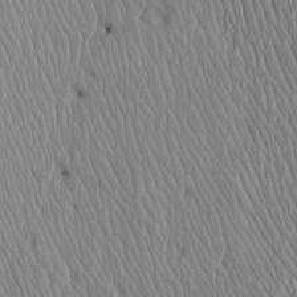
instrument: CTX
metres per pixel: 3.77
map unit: Htu
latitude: -6.1983
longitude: 156.3306
